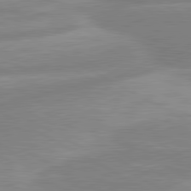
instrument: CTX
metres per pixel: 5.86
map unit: lApd
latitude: 80.7624
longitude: -168.1389
